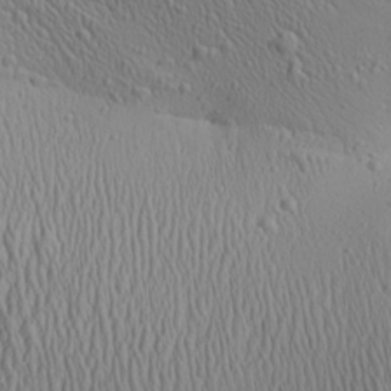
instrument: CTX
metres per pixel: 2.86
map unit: Aa
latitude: 25.4804
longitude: -135.7449
